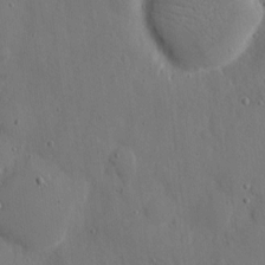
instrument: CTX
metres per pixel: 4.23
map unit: eHh
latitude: 7.8961
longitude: -68.5924
